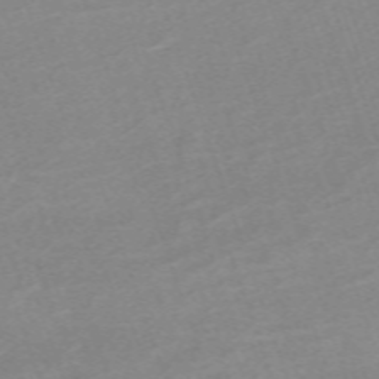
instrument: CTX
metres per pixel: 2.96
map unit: eHh
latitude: -64.3495
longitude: 50.4251
